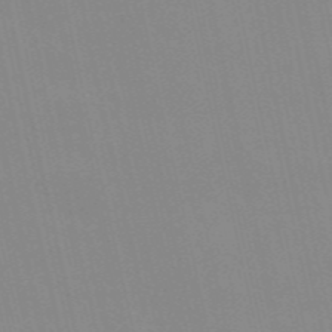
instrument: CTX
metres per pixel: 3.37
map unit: Hve
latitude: 30.6491
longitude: 150.3117
